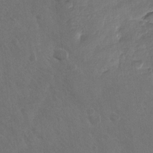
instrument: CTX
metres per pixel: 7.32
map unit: Nhu
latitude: -29.3699
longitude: -62.0255
